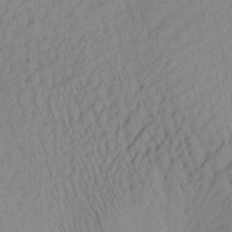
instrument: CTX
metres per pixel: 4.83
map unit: Aa
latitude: 27.6127
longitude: -137.5371
